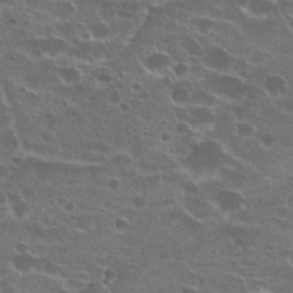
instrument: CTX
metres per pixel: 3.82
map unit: Hto
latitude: 21.9150
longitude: -40.9891
